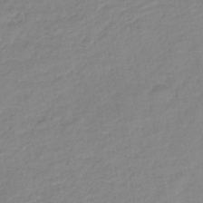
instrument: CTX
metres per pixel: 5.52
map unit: lHb
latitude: -42.1038
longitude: 73.8422
